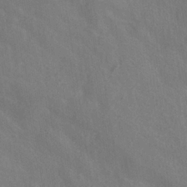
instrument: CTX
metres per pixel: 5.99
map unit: ANa
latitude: -36.6140
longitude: 95.5777
